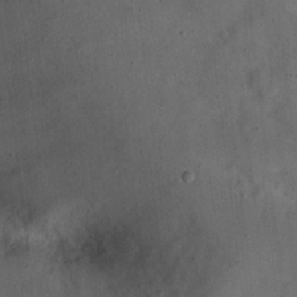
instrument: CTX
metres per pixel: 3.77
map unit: Nhu
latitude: 24.3278
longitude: -72.8947
